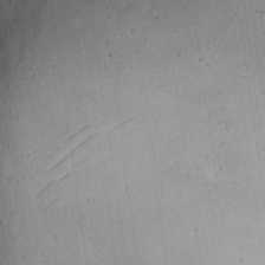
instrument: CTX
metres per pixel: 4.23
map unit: eHh
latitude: 23.4426
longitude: -68.9703
